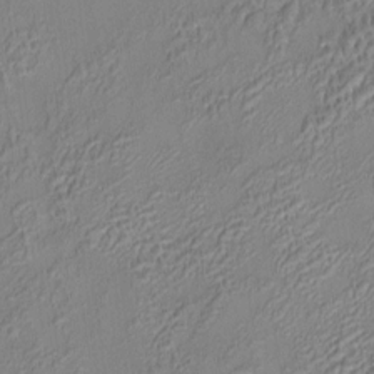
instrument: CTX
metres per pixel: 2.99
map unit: HNhu
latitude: 5.9528
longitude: 9.3887
